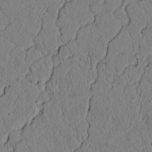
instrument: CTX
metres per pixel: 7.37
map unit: lAvf
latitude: 5.0836
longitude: 166.6518
